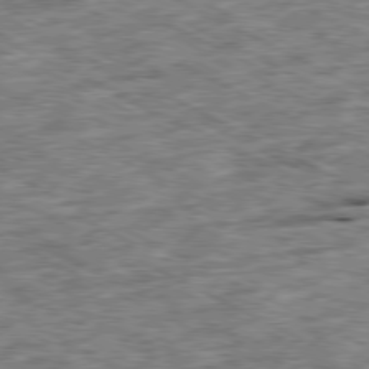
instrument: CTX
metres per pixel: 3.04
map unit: Ap
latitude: -79.5021
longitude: -67.8772
